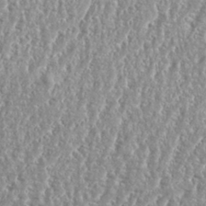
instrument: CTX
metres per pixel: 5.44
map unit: eHh
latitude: 34.9702
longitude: -134.8002
